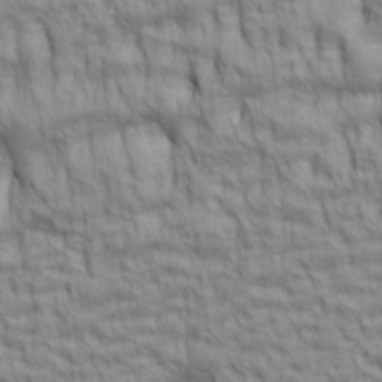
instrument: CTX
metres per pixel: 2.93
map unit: lAa
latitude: 6.1767
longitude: -115.5371
